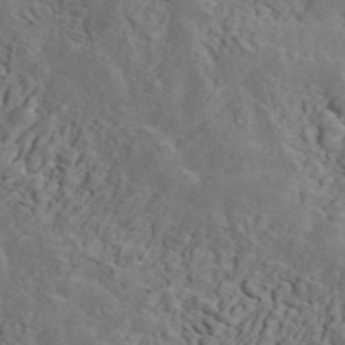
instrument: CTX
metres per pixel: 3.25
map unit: ANa
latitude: 47.2159
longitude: -84.0255
